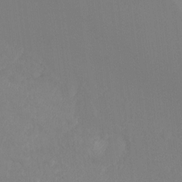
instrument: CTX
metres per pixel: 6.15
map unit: Hto
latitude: -8.2361
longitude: -47.3104
